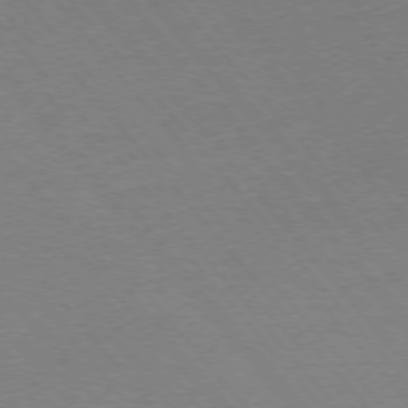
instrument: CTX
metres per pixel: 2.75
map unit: Ap
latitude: -76.2362
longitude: -87.1025
